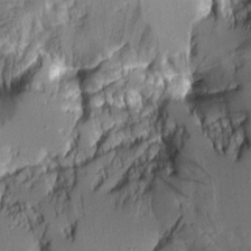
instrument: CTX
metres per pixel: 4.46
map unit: Aa
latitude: 7.2537
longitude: -128.7435
